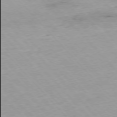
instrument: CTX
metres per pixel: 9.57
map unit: Ap
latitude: -76.4629
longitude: -89.9906
